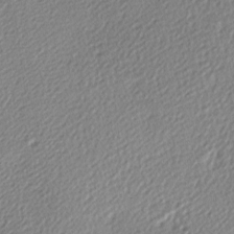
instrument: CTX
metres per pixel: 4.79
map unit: lAa
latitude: -10.1984
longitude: -126.4034
